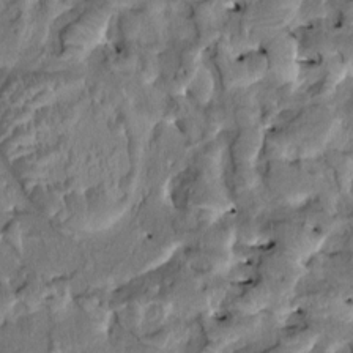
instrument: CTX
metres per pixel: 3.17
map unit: HNhu
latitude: 4.8191
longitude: 9.4832
